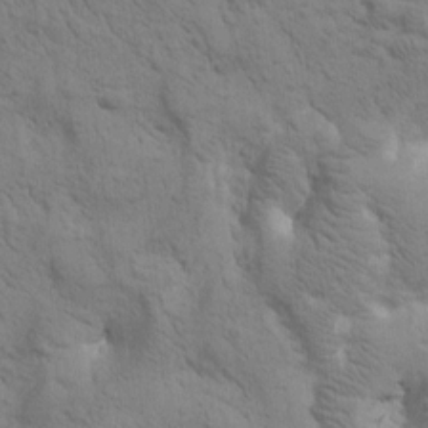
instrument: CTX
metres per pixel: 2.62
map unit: Htu
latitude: 0.0633
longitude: 174.1794
